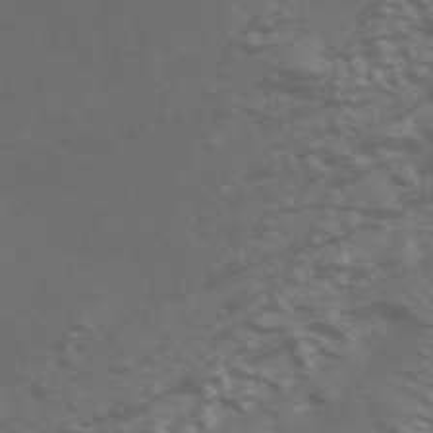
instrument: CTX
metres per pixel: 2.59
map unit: HNhu
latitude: -43.2753
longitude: 90.1039
